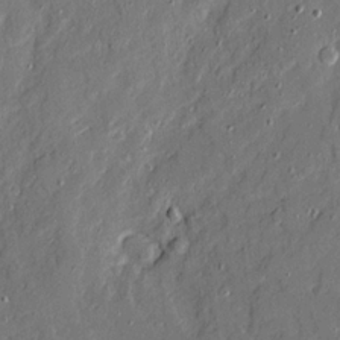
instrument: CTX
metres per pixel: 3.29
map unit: Ave
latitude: 19.2915
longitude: -128.2333
